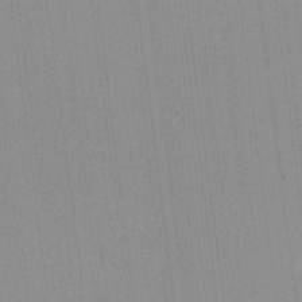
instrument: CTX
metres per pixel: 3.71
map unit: lHvf
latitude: -12.0850
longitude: -103.3670
